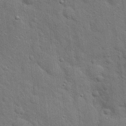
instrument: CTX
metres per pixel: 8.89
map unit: Hto
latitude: 19.8583
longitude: -52.0633
